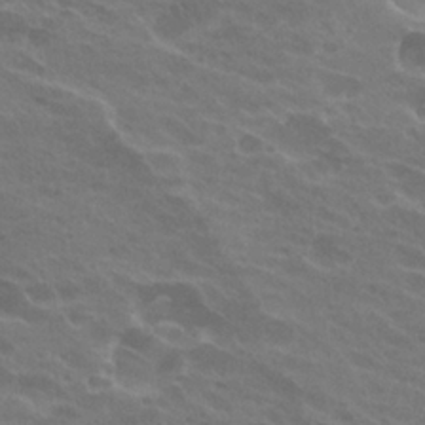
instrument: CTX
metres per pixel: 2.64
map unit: Hto
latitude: 24.2144
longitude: -38.2711
